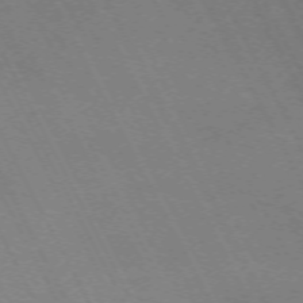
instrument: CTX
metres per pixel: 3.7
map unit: Hpe
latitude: -71.6155
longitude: 8.6896
